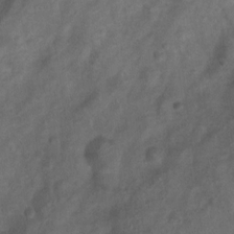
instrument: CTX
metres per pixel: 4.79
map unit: Nhu
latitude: 6.5546
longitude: -22.9325
